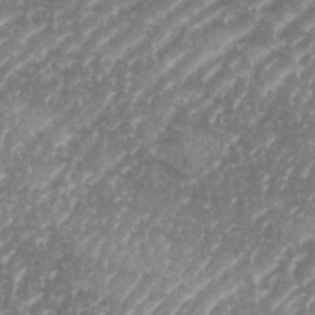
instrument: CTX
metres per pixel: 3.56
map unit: eHh
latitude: 35.3292
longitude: -134.5357
